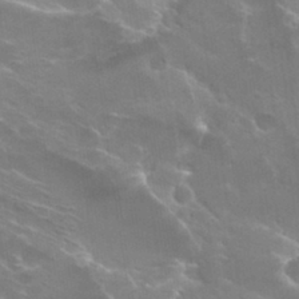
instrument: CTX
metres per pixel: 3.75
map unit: Hto
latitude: 30.1200
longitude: -43.9528
